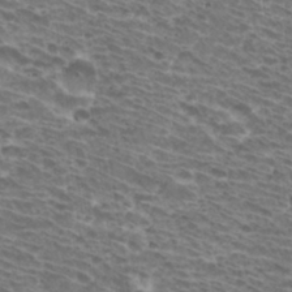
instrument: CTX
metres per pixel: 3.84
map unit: Hto
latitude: 32.2334
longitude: -41.8016
